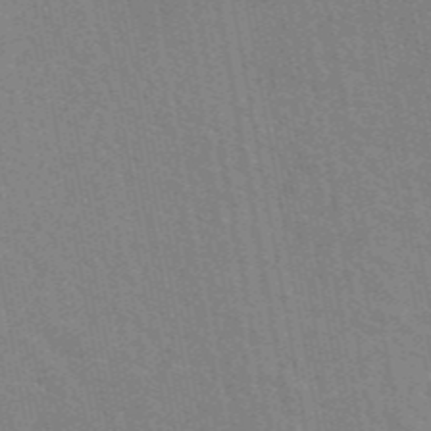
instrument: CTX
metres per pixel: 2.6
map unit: eAb
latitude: 45.5560
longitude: 122.3307
